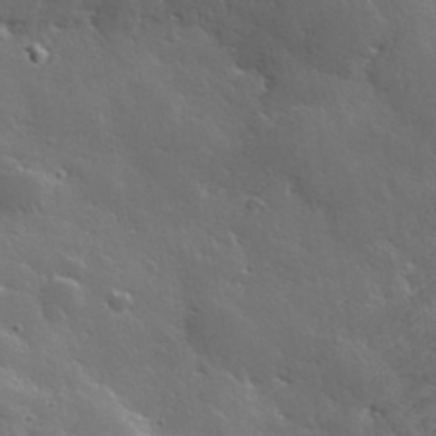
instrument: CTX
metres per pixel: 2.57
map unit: lHvf
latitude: 35.9339
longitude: -91.1781
